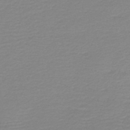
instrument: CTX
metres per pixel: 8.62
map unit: lHb
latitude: -46.7274
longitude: 64.6708
